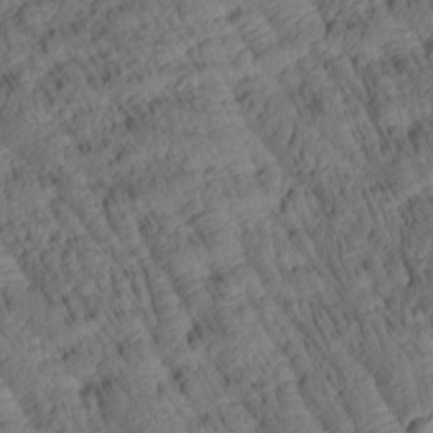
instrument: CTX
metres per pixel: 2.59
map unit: Htu
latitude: 2.5734
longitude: 178.5951
